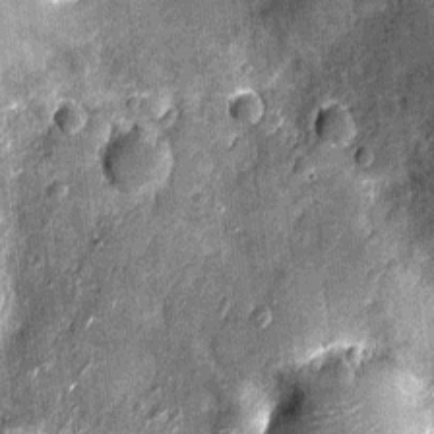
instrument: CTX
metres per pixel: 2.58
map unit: Nhu
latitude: -14.0283
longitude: -23.0080
